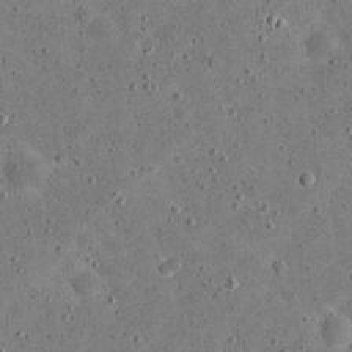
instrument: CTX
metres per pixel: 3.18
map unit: eHh
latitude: 21.3671
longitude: -65.4426
